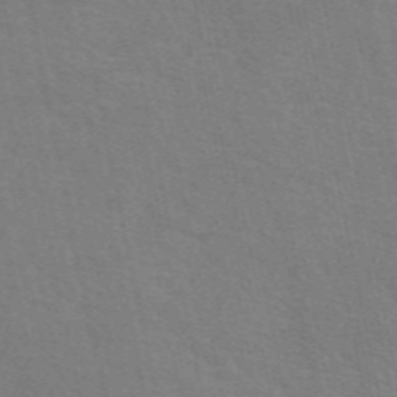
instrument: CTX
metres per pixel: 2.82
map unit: eAb
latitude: 51.1214
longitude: 112.8408
